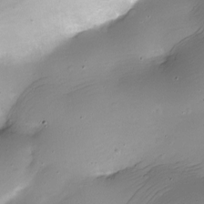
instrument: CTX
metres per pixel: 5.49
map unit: Nhe
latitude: -20.0283
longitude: 143.9745
